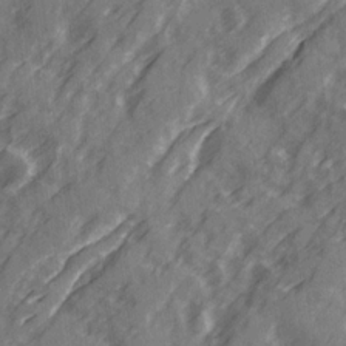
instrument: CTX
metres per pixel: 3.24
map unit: Ave
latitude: 20.3845
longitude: -131.3482
